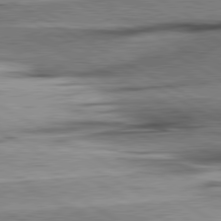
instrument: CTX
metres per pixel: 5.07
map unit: lApd
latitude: 80.5924
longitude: -157.1781
